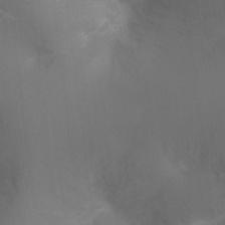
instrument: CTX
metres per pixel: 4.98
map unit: Ht
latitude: -9.0864
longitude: -24.2333
